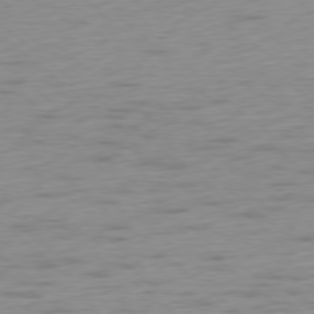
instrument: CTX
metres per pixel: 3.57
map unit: Ap
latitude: -78.3873
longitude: -63.2726
